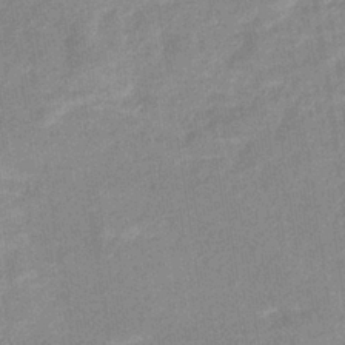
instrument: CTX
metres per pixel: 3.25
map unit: eHb
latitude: -35.8233
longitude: 73.4643
